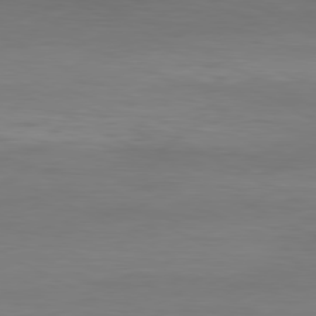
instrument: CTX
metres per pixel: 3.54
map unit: Hpe
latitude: -80.7841
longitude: 19.3510
